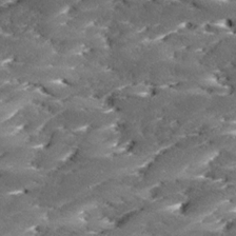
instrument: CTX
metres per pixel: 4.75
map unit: Ave
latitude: 17.7072
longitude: -136.4034
